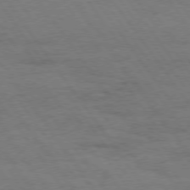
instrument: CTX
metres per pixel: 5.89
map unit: Hpe
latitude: 74.4223
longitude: -152.1767
